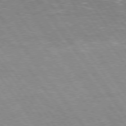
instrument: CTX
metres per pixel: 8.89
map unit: Hpe
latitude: 75.4238
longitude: -142.5546
